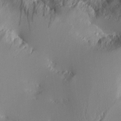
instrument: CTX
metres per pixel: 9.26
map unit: Aa
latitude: 11.0459
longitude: -126.6491
